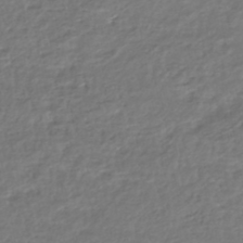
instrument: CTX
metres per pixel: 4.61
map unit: HNhu
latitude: -46.1228
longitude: 103.6722
